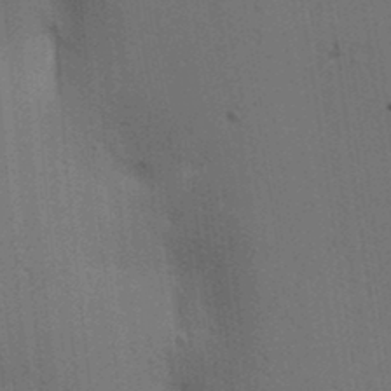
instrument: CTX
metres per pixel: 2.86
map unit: lAa
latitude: 12.3090
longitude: -108.4412
